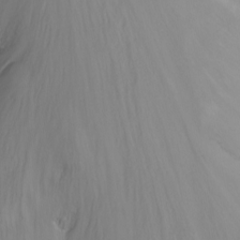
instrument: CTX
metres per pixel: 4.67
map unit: Nhu
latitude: -13.8045
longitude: -61.2726
